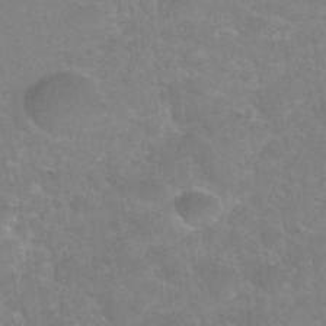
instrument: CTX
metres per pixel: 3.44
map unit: Hto
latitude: 35.9906
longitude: -46.1011
